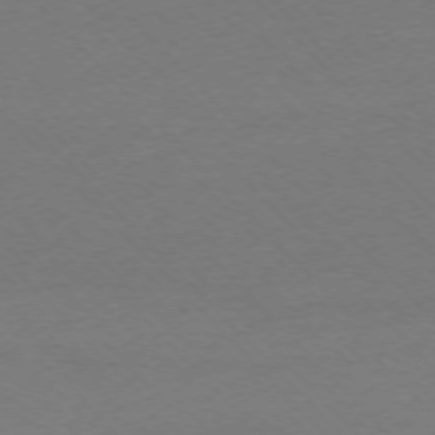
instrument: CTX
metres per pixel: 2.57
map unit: Ap
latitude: -75.2943
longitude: -78.8002
